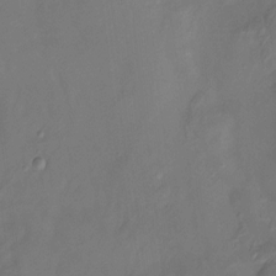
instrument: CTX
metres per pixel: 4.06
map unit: Htu
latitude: -14.2551
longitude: -45.3670
